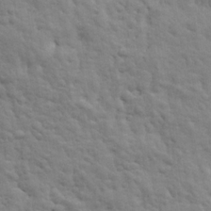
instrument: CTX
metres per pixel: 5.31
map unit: Ave
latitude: 17.6127
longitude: -132.9136
